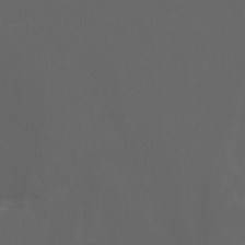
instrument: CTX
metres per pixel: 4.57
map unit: Nhu
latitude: -7.6155
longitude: -73.9151
